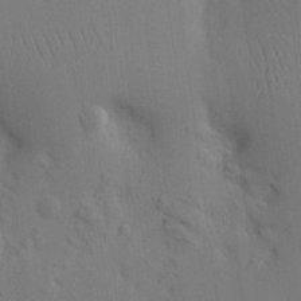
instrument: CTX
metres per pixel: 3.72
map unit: Nhu
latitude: 16.4034
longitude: -78.1200
